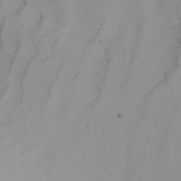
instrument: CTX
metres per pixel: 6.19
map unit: Nhu
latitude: -4.9352
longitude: -93.6882
